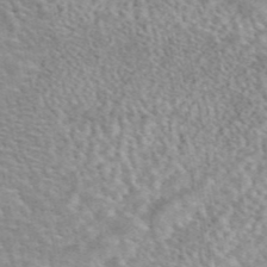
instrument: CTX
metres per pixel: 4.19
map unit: eAb
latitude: 44.5734
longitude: 108.8597
